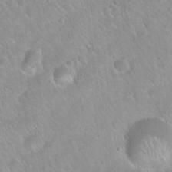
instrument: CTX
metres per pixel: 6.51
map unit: Hto
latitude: 20.8947
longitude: -52.6113
